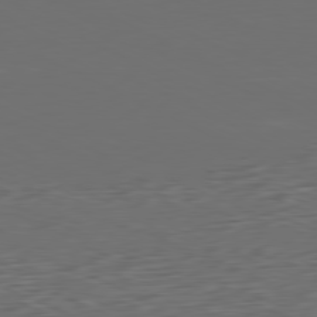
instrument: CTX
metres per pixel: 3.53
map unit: Ap
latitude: -81.2187
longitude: -58.9703
